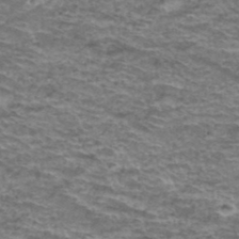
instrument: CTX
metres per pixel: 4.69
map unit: Hto
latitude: 38.3278
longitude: -43.2726
